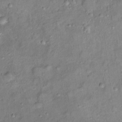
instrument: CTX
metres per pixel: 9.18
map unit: Ht
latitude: 13.9528
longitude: -40.9513
